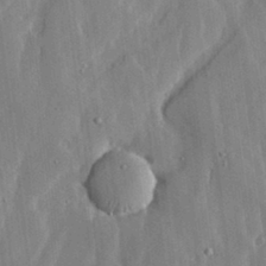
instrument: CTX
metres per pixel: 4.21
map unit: lHvf
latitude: 17.8394
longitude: -113.2726
